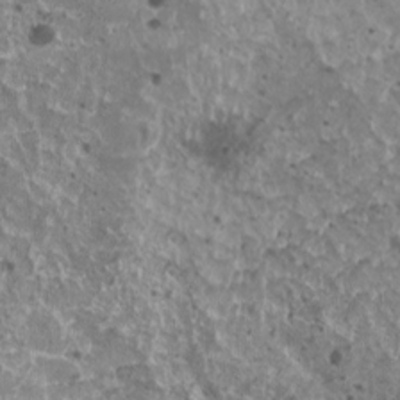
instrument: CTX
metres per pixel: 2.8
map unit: HNhu
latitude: 2.7624
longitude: 5.3698
